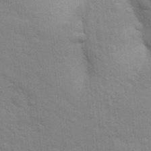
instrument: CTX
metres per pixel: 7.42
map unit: Aa
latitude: 24.4412
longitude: -148.3089
